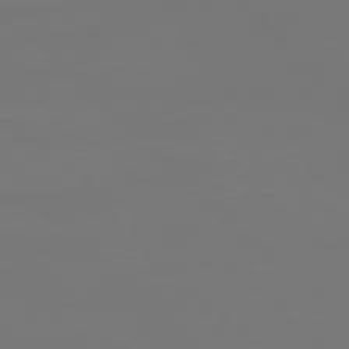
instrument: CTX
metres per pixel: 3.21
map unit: Ap
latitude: -76.1228
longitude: -82.1199
